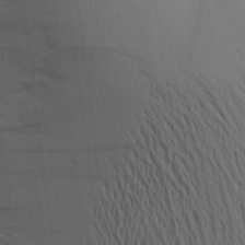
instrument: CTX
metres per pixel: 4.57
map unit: Aa
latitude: 15.7639
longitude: -147.4427
